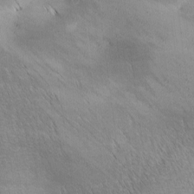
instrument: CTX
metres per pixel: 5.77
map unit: lAa
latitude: -4.9163
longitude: -121.2159
